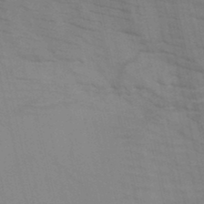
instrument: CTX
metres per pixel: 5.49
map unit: HNb
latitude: -46.9352
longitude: -48.2711
